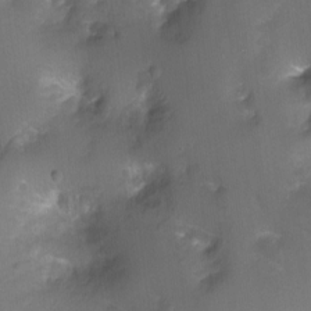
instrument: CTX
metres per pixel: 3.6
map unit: Ht
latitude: -11.3132
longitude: -45.4237
